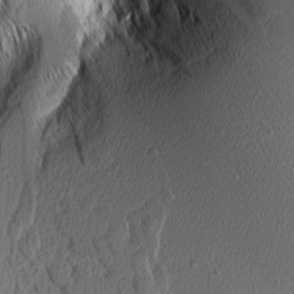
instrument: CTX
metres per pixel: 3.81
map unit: Aa
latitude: 7.0080
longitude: -130.1767
